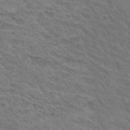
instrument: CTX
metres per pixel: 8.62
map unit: Hto
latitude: 31.6316
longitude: -47.3293
